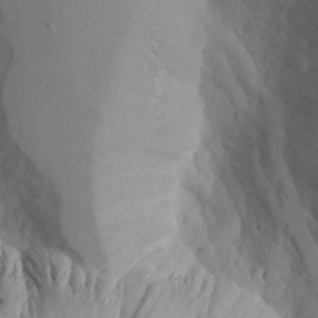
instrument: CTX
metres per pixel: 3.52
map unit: Aa
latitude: 23.1403
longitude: -127.2915
